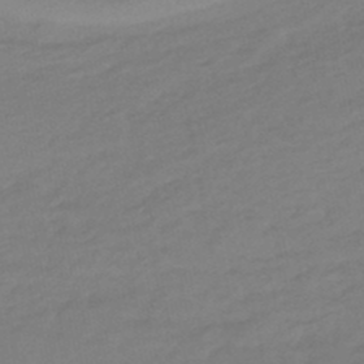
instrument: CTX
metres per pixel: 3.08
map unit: eHb
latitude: -46.7463
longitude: 88.8408
